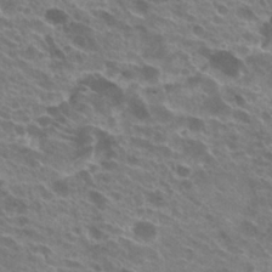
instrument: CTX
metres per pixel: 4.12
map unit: Hto
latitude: 24.0444
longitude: -40.1388
